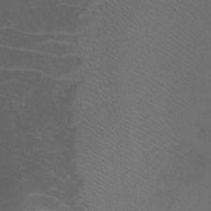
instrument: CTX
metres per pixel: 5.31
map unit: Htu
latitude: -11.8611
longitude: -72.1200
